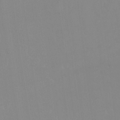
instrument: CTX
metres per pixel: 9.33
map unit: Htu
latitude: -15.3321
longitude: -47.7072
